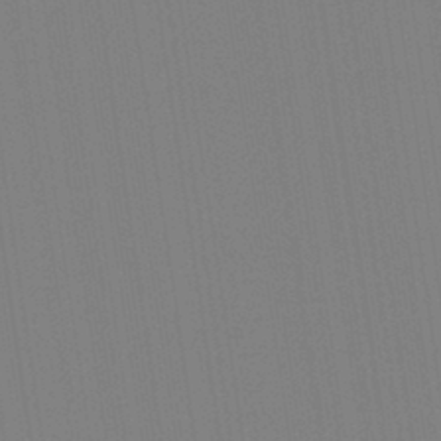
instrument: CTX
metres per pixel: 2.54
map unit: Aa
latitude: 33.4615
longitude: -142.6491
